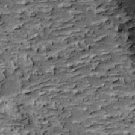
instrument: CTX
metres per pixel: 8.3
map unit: Htu
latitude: -3.3698
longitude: 151.3509
